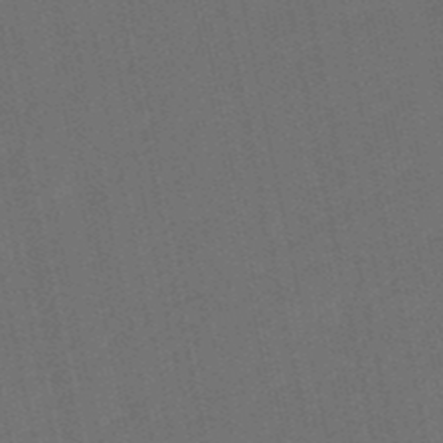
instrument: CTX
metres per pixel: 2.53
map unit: lHb
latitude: -50.9920
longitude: 80.6708
